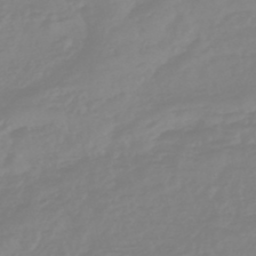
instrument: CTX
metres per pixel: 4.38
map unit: eHb
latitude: -45.6533
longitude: 82.4062
